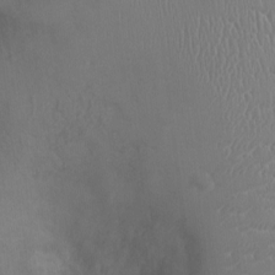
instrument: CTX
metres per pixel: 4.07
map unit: Ht
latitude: -4.1794
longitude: -16.2334
